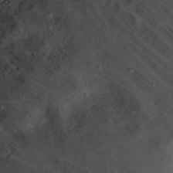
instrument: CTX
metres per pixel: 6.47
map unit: Hto
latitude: 16.8758
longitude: -59.2537
